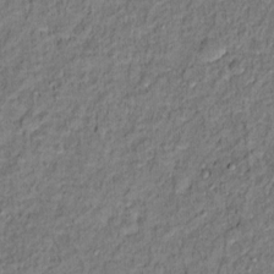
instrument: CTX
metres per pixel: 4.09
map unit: Hto
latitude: 12.4223
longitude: -37.8961
